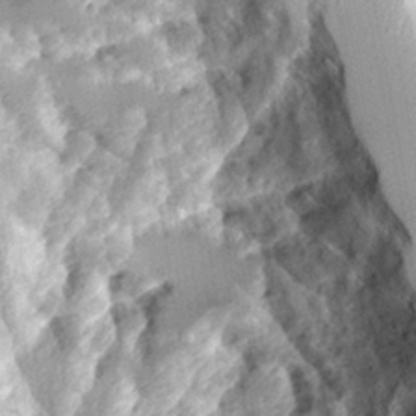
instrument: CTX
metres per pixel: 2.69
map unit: Aa
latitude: 11.6505
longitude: -126.1200
